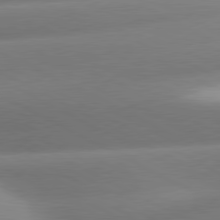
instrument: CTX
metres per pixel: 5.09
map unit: lApd
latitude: 80.4223
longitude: -159.1781
